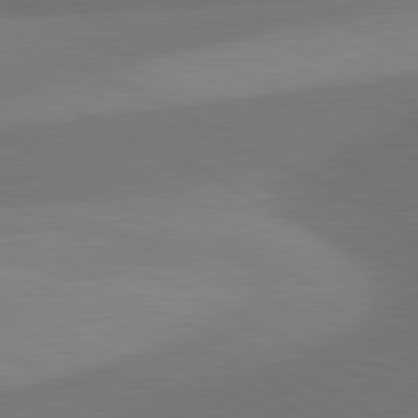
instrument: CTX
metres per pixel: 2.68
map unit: lApd
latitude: 81.1781
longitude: 129.4455
